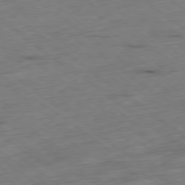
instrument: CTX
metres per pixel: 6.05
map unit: Hpe
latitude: -79.3698
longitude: 11.7667
